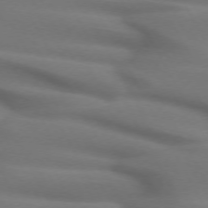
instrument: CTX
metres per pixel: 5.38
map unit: lApd
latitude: 71.7638
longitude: -51.8583
